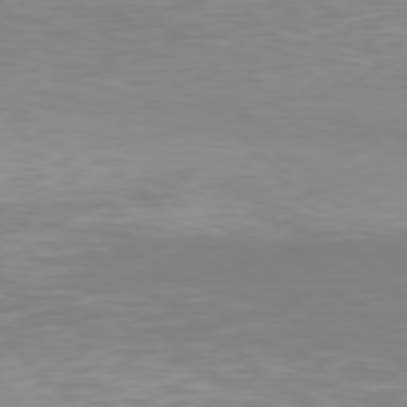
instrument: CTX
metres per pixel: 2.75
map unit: Hpe
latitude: 77.2726
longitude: -174.4979
